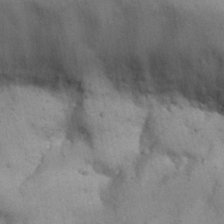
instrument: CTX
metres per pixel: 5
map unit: Nhu
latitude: 26.9703
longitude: -68.3467
